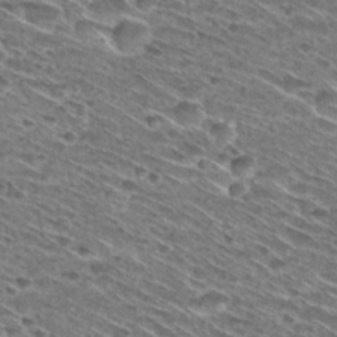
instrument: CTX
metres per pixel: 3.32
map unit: Hto
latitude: 29.1970
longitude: -45.7072
